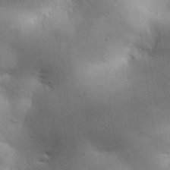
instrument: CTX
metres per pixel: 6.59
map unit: Nhu
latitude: 28.2711
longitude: -71.3293
